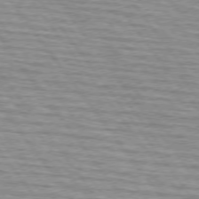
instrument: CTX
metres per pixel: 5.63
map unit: lApd
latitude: 74.5735
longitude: -75.9150
